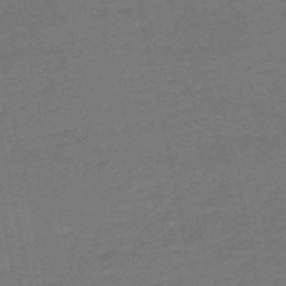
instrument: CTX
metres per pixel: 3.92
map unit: HNb
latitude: -52.8597
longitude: -51.4048
